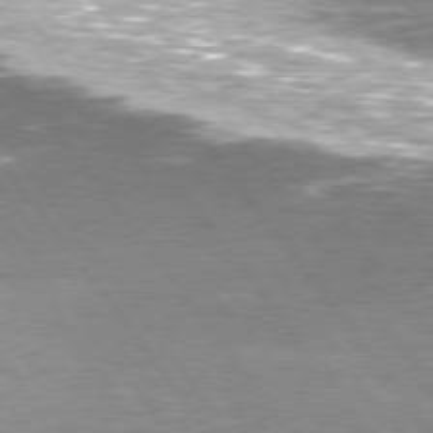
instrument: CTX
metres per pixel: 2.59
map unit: Hpe
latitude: 75.4804
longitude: -142.8002
